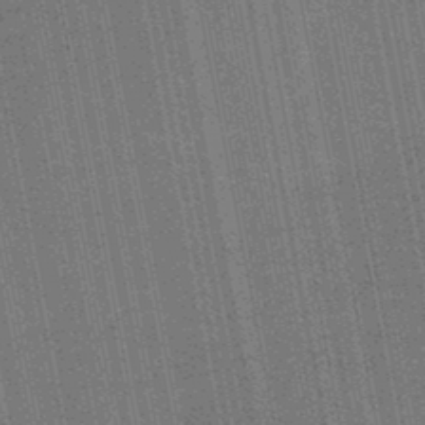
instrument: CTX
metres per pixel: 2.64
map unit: HNb
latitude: -45.4265
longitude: 52.8785
